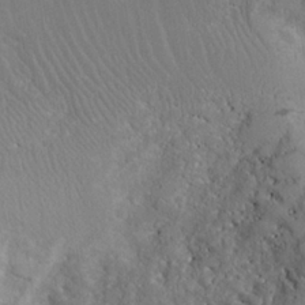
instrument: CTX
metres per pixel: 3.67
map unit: Aa
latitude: 26.3467
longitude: -132.4034
